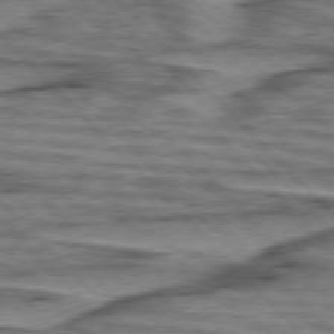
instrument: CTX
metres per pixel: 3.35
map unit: lApd
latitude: 76.5545
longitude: -77.7638
